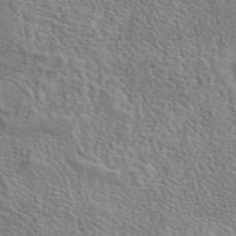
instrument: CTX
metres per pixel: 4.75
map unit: eAb
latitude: 43.1592
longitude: 113.8234
